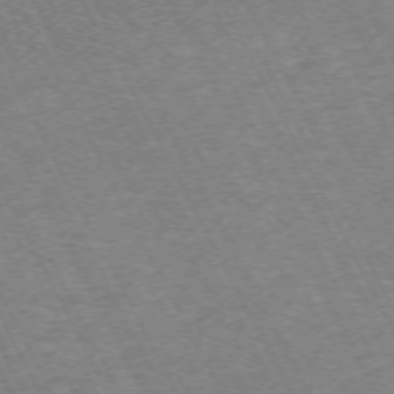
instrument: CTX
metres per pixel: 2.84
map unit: Hpe
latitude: -71.4643
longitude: 9.5777
